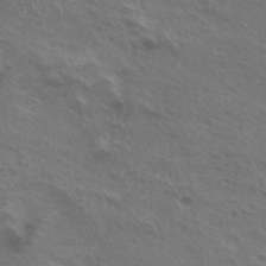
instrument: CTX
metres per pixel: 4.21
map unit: Hto
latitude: 24.9891
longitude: -38.3278
